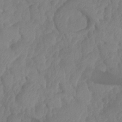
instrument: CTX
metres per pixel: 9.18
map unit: HNhu
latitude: -24.1984
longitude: 49.7856
